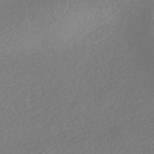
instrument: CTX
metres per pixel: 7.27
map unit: HNhu
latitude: -44.9164
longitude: 92.4818
